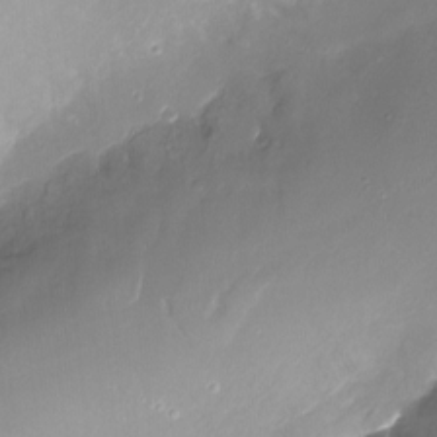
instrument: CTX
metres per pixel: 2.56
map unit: Ht
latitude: -16.4440
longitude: -44.4034
